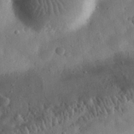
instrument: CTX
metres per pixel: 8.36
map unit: eHh
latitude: 31.8206
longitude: -75.8394
